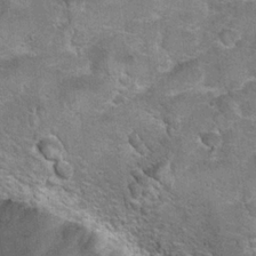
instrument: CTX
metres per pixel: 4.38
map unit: Hto
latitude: 20.4790
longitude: -48.8758
